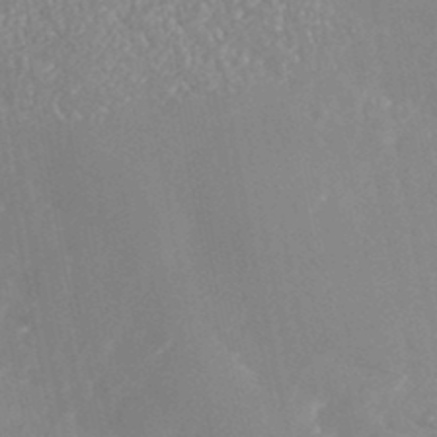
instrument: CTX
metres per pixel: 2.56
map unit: Nhe
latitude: -41.3698
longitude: -111.1214
